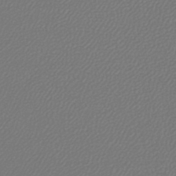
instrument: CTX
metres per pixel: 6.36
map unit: lHb
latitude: -44.7274
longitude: 65.0676
